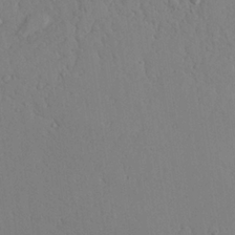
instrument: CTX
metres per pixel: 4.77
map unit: Aa
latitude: 24.0633
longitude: -128.0444
